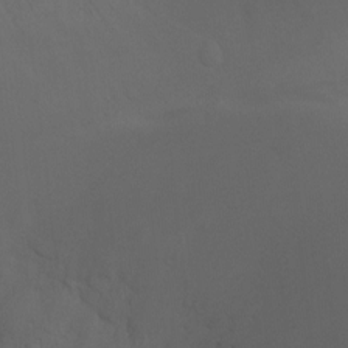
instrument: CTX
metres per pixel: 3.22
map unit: Ht
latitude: -7.8611
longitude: -20.6491
